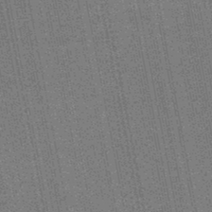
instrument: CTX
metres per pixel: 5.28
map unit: HNb
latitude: -45.6533
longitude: 53.2187
